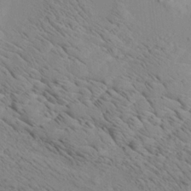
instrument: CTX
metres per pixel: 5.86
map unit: lAa
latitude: 18.8380
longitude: -139.8961
